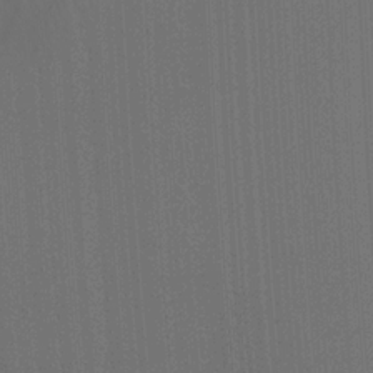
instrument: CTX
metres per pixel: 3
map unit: Ht
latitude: -2.0849
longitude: -27.4804
